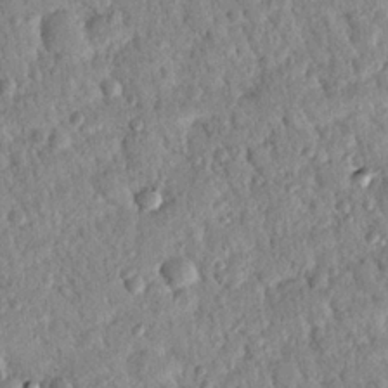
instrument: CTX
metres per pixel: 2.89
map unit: Nhu
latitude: 21.1781
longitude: -78.4034
